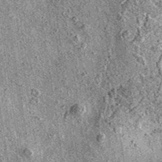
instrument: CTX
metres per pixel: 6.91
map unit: eAb
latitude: 36.1389
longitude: 111.3132
